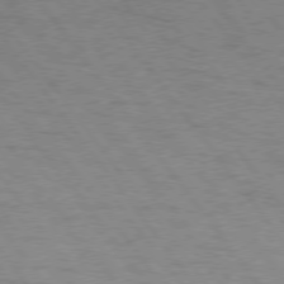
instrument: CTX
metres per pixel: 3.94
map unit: Hpe
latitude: 75.5749
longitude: -142.9325
